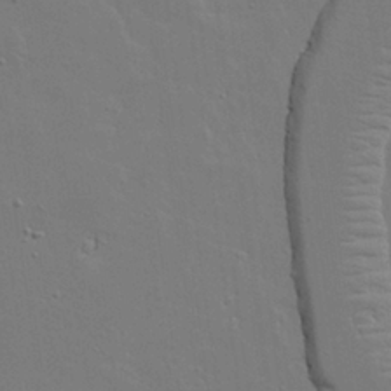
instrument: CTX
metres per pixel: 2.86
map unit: Aa
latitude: 18.6868
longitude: -126.3656
